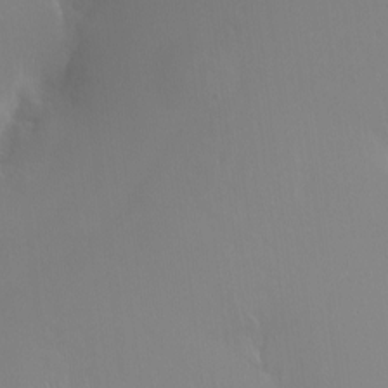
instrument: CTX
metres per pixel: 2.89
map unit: Ht
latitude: -12.7463
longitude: -44.7246
